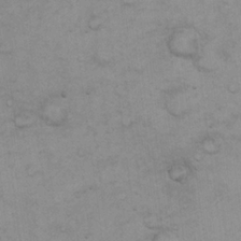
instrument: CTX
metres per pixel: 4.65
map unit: eHh
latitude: 21.8584
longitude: -59.2726
